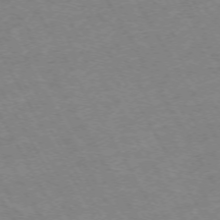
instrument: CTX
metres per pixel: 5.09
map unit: Hpe
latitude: -72.2361
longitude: 10.3873
